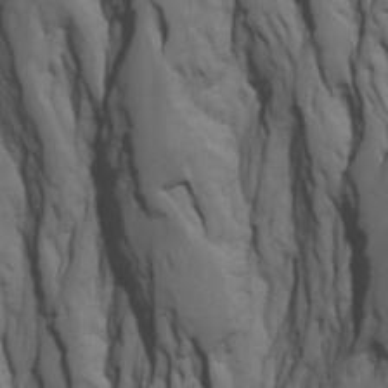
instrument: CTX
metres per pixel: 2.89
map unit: Htu
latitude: -3.7666
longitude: -73.2915
